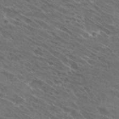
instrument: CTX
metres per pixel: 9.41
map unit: Hto
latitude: 29.3481
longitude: -44.1578
